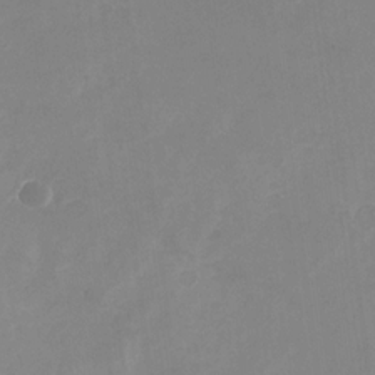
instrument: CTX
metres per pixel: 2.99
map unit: Nhu
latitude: -28.3684
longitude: -67.0080
